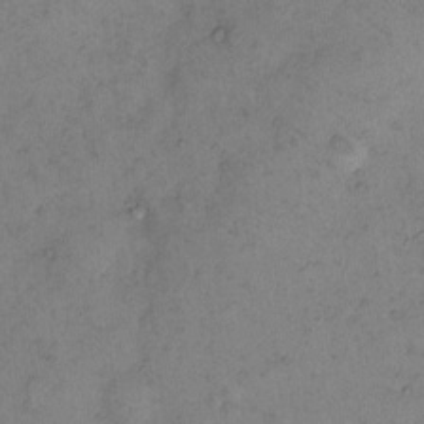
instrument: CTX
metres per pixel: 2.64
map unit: eHh
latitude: 10.4223
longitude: -62.2334
